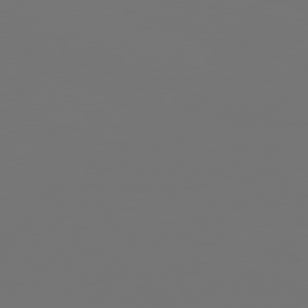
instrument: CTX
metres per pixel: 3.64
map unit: Hpe
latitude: 74.0444
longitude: -129.6883
